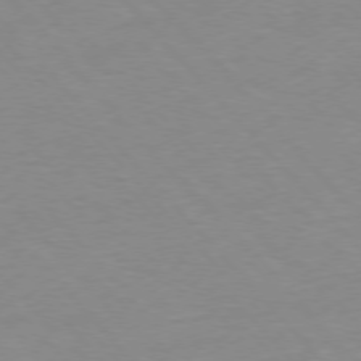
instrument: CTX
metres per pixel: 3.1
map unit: Ap
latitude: -76.9542
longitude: -88.0633
